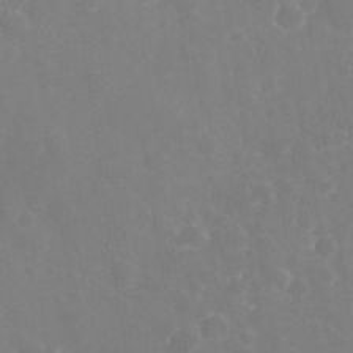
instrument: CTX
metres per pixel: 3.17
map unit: eHh
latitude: 32.8947
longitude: -61.1214
